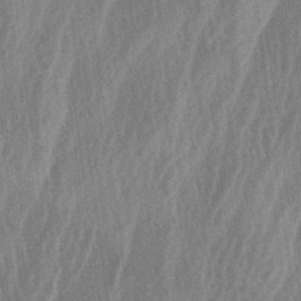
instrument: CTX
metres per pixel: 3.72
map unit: lAa
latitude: -6.2361
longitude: -129.3104
